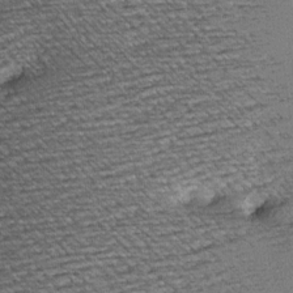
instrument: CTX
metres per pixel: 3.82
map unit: Hve
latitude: 3.6505
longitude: -121.3671
